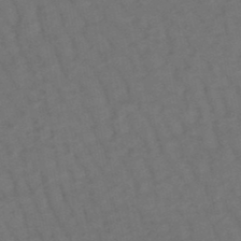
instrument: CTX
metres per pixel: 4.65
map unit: lHb
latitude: -47.6722
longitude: 80.8219
